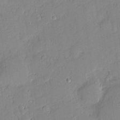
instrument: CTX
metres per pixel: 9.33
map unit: eHh
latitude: 3.9528
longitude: -74.6491
